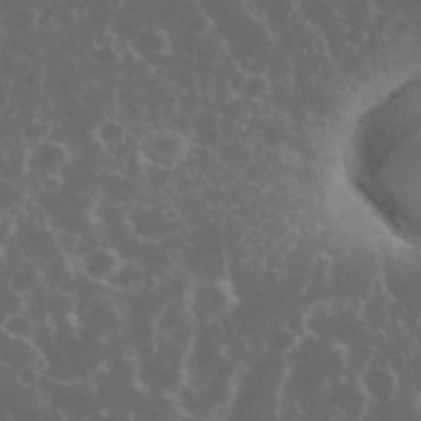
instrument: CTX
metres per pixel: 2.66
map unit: eHh
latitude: 34.5734
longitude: -59.8961
